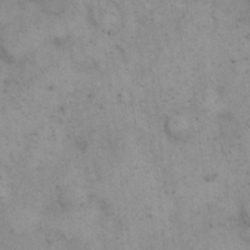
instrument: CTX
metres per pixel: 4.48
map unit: eHh
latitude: 15.4049
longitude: -67.3103
